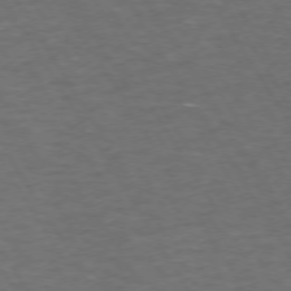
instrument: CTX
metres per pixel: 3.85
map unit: Hpe
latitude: 72.5924
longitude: -124.5923
